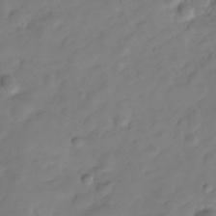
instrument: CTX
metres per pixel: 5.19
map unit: Hve
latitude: -29.5966
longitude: 91.5966
